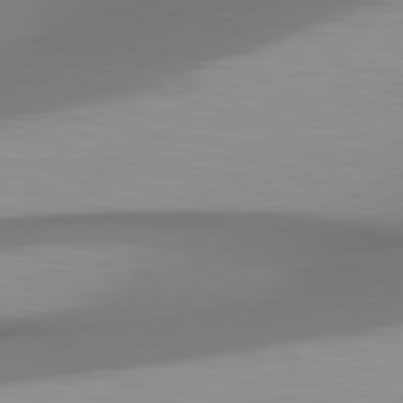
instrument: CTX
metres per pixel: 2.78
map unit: lApd
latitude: 80.9892
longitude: 174.4062
